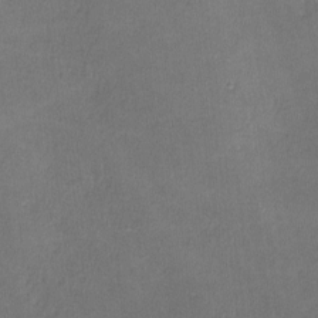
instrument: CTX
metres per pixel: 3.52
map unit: lHvf
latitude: -11.2187
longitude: -101.4238
